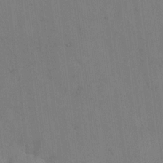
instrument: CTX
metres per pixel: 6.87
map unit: eHh
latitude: 12.7624
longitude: -62.3845
